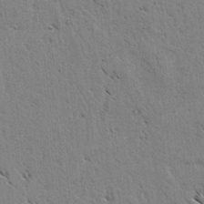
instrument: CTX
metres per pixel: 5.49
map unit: lAvf
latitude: -4.2550
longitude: -113.0458
